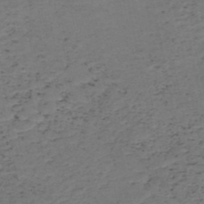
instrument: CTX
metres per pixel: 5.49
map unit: HNb
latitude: -50.8408
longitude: -51.8016
